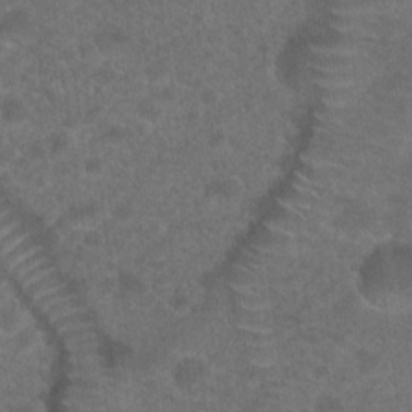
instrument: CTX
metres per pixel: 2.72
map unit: Hto
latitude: 19.6127
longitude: -39.1970
